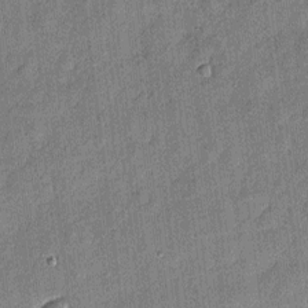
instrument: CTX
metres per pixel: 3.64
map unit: eHh
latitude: 3.9528
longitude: -75.5560
